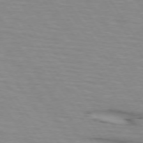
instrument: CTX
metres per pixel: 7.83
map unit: lApd
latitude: 73.4049
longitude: -71.5182
